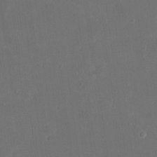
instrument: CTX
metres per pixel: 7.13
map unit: eHh
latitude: 19.5371
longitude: -65.9717
